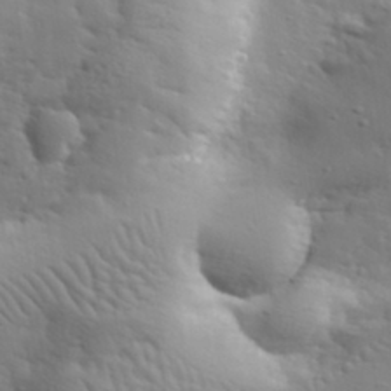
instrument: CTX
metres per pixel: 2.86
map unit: lHvf
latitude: 33.8961
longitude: -82.0822
